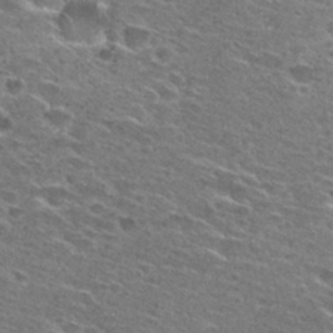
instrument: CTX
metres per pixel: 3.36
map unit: Hto
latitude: 27.7450
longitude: -47.0081
